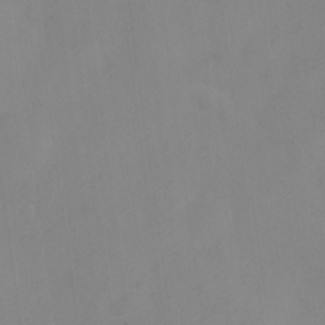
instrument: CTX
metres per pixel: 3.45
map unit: Nve
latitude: -22.9353
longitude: 107.0109
